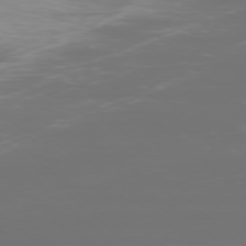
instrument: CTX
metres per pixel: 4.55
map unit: Ap
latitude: -77.3699
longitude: -81.3859
